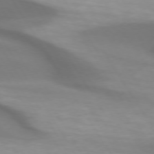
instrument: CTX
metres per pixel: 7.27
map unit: lApd
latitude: 74.1767
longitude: -50.2333
